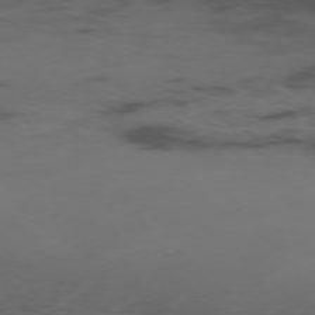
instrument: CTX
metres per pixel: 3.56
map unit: Ap
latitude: -76.3495
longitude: -66.4034
